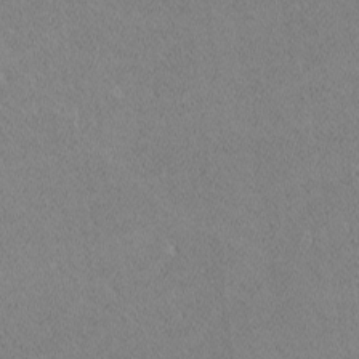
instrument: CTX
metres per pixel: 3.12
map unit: lHvf
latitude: -12.4818
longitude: -104.1389
